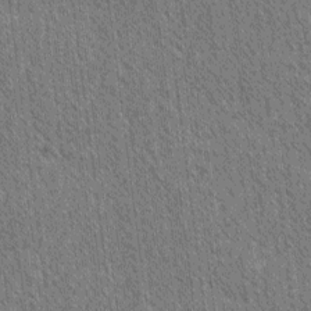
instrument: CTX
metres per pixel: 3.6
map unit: lAvf
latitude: -2.1038
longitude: -115.0647
